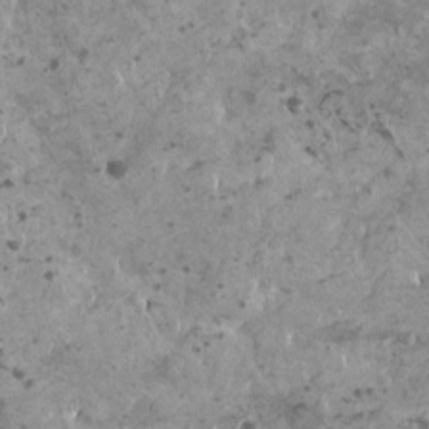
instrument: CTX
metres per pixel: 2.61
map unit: HNhu
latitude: 0.2900
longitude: 1.9367
